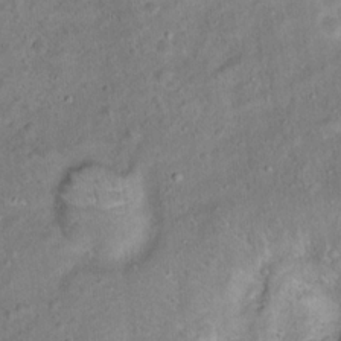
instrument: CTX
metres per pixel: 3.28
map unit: Ht
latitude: 14.5546
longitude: -41.1214
